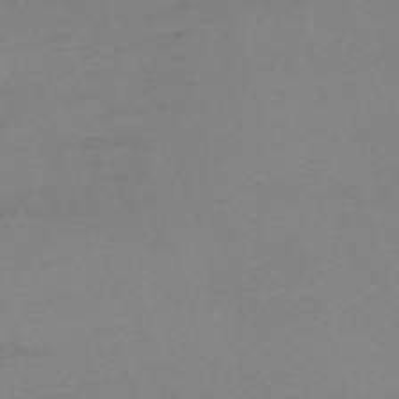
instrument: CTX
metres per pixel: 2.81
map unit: eHh
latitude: -62.4251
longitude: 51.5966
